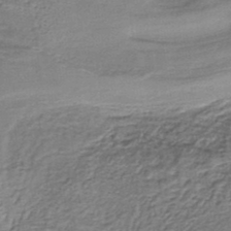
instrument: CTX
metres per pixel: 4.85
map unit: lHb
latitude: -36.8597
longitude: 59.4076
